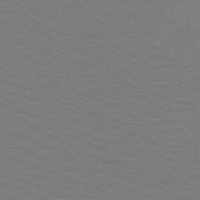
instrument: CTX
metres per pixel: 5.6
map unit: HNb
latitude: -48.8030
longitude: -46.3657
